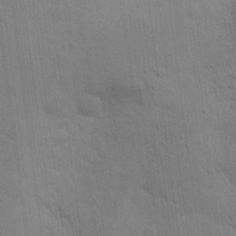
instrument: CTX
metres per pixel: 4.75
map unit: eHh
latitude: 25.5182
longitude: -79.7072
